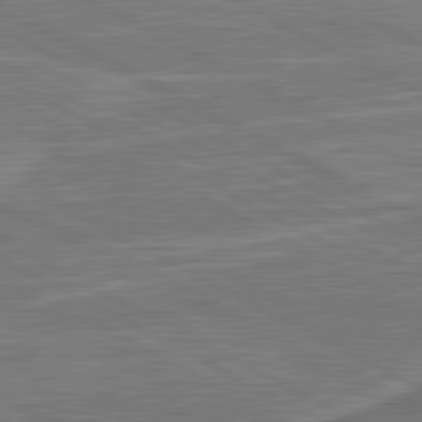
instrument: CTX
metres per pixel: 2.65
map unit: lApd
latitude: 80.9892
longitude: 142.1416
